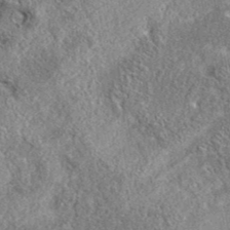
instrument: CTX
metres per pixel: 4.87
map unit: eAb
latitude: 37.5749
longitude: 112.4062
